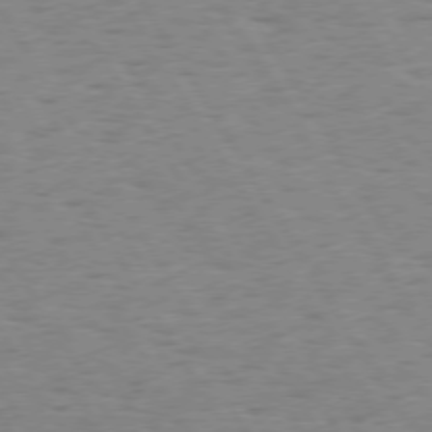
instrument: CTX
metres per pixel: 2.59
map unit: Hpe
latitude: 74.2145
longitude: -135.9150
